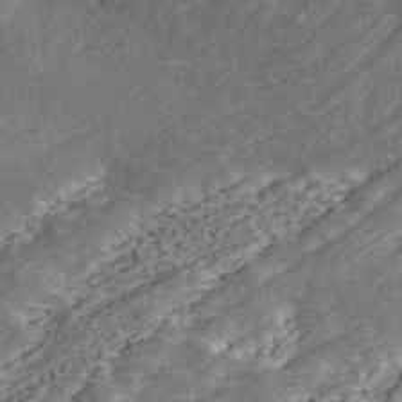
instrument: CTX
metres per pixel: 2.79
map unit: ANa
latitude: 45.6505
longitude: 38.6329
